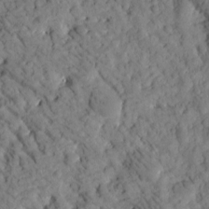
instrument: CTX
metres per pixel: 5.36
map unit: Htu
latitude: -1.8801
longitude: 174.3117
